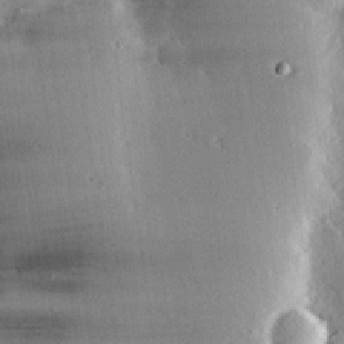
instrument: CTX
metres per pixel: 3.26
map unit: eHh
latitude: 22.9514
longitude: -90.7057
